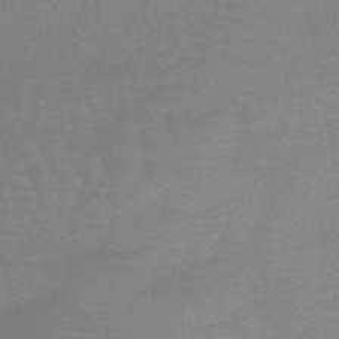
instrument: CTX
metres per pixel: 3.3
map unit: eHb
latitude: -45.7100
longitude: 79.8422
